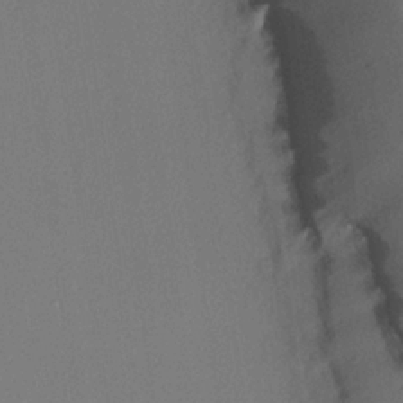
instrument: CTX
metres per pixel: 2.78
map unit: lHvf
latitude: 22.7435
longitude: 140.8975
